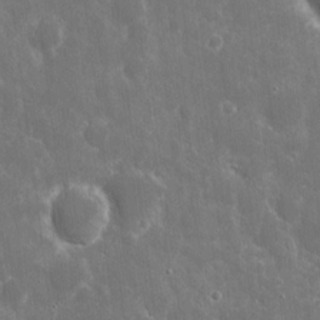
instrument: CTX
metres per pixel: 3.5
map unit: eHh
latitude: 7.6883
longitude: -69.8772
